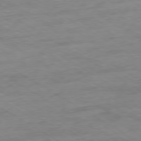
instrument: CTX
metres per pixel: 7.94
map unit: Ap
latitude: -79.5021
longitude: -63.9528
